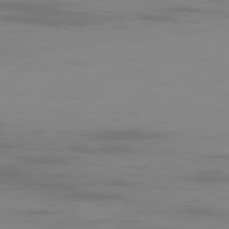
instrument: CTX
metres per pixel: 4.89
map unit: Ap
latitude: -80.1606
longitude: -93.3859
